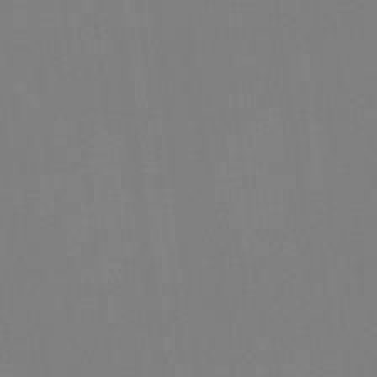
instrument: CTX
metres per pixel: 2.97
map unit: eHh
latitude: -4.2361
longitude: -79.7828
